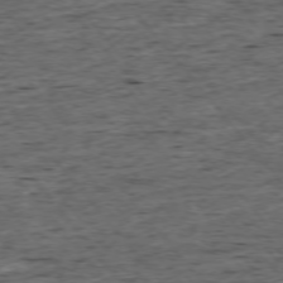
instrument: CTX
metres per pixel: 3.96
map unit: Ap
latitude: -75.7478
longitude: -92.6679
